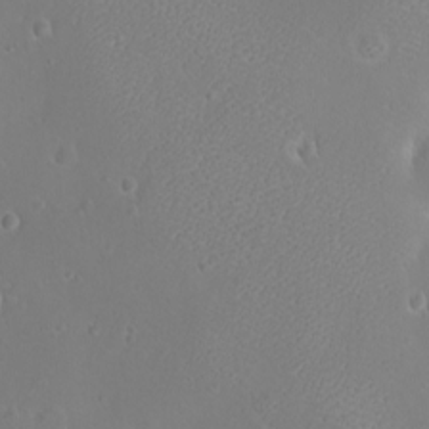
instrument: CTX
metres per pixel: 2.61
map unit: eHh
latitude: -8.7841
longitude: -69.8205
